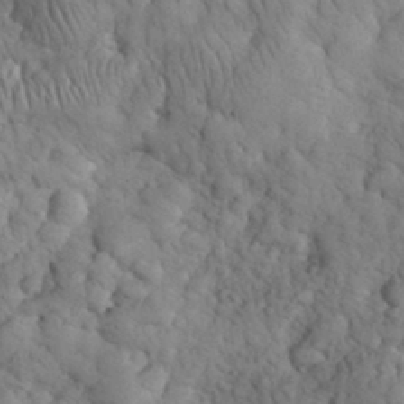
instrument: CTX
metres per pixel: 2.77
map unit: eHh
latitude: 32.4412
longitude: -65.9150
